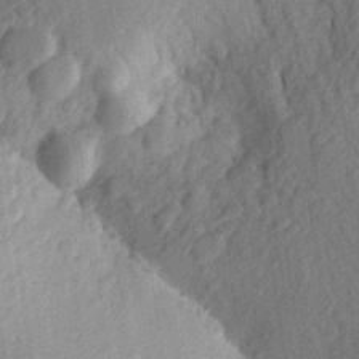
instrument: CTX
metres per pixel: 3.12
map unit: Aa
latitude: 24.1766
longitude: -149.9339
